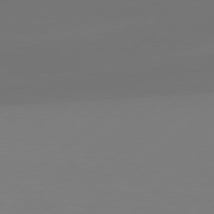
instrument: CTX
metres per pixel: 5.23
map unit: Hpe
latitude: 76.9513
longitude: -131.4049
